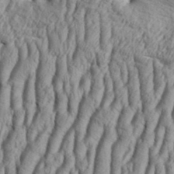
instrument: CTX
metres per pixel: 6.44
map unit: Aa
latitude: 33.5938
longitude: -136.7435
